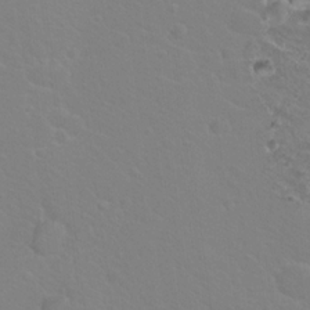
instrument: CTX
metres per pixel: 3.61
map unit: Hto
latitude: 20.2901
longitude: -33.0836
